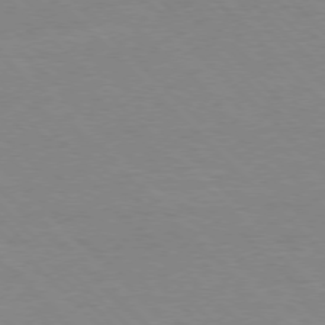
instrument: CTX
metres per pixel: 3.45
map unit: Ap
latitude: -77.5399
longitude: -87.1970
